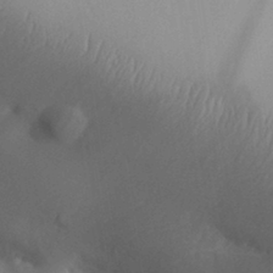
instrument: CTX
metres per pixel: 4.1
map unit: Aa
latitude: 32.3089
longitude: -141.4426
